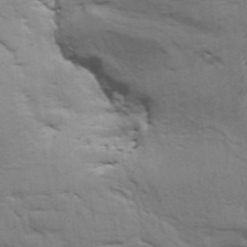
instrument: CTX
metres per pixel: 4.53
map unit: Aa
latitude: 32.9514
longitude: -135.6316
